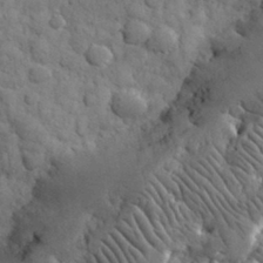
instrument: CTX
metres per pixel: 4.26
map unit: eHh
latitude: 32.5168
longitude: -68.3845
